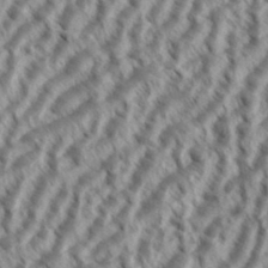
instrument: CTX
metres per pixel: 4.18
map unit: eHh
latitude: 35.4993
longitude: -138.3845
